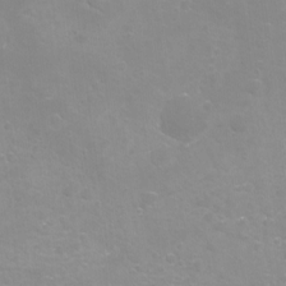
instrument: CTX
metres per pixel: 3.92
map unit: Nhu
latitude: -13.7667
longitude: -55.5938
